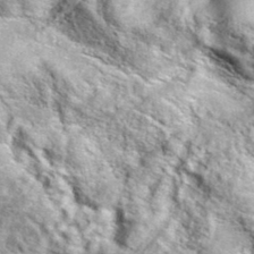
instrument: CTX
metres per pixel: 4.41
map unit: eAb
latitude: 36.3089
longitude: 107.6344
